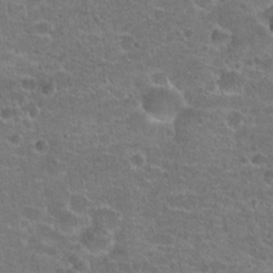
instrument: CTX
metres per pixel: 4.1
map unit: Hto
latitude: 21.0459
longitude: -43.1970
